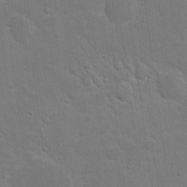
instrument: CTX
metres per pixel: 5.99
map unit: eHh
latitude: 21.1592
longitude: -62.4601
